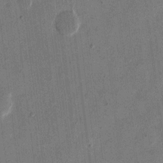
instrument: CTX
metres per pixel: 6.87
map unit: eHh
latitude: 13.1214
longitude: -68.4979
